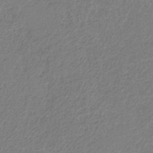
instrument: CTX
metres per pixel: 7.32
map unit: HNb
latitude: -34.2739
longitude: 55.3699
